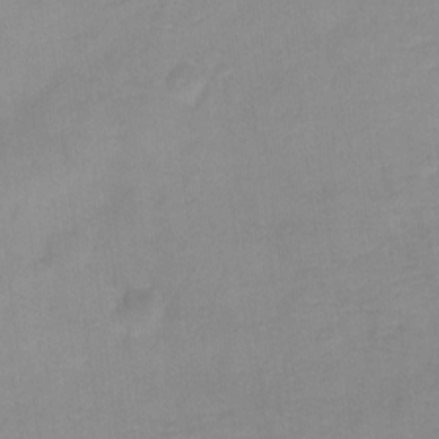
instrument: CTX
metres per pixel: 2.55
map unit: Ht
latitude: -8.2361
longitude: -34.6301
